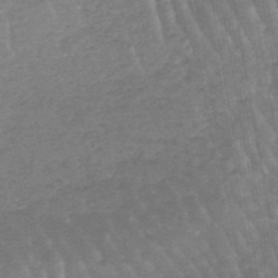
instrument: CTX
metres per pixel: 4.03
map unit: lHb
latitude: -47.6344
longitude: 76.3306
